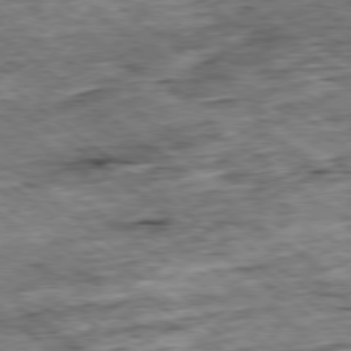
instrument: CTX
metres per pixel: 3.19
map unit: Ap
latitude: -79.1620
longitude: -86.5923
